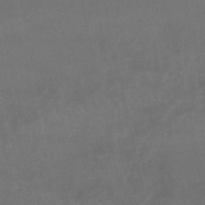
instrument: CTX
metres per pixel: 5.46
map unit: lHb
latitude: -47.2943
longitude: 70.3873
